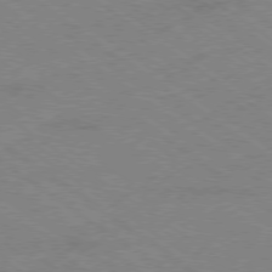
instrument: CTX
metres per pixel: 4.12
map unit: Ap
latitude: -79.1809
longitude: -99.1025
